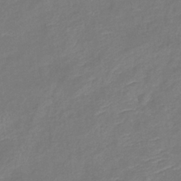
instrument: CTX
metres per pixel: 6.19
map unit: eHb
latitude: -38.6897
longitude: 75.8423
